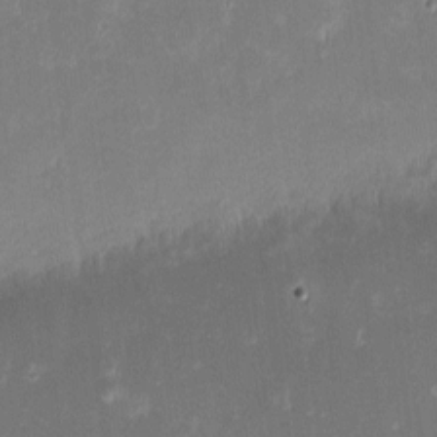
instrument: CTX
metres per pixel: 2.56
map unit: eHh
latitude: -2.1416
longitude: -84.7246
